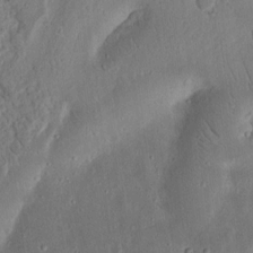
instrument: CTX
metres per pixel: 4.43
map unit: Ht
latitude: 12.2901
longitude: -75.1781
